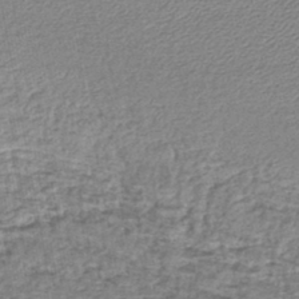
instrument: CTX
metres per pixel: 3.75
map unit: lHb
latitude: -43.7477
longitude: 62.0850
